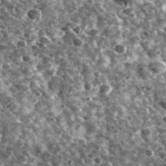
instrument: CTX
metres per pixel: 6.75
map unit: Ave
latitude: 40.2711
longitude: -105.9906
